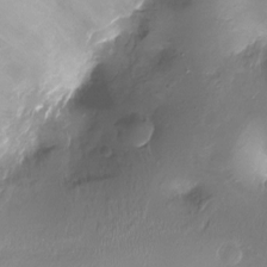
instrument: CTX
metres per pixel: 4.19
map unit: Ht
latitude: -17.6155
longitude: -45.0647
